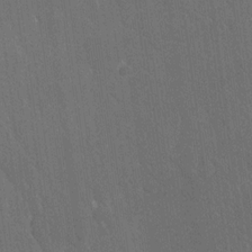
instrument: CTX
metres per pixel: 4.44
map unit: Ave
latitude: 20.2901
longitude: -136.8380
